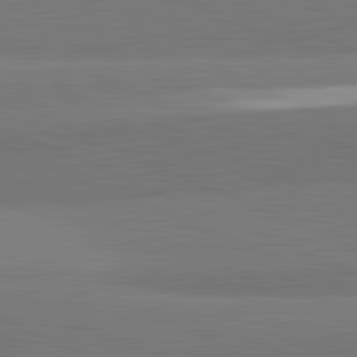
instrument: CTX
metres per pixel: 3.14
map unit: lApd
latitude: 82.1766
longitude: 151.7855
